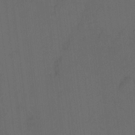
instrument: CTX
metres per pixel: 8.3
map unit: HNhu
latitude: 7.0836
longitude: 3.5399
